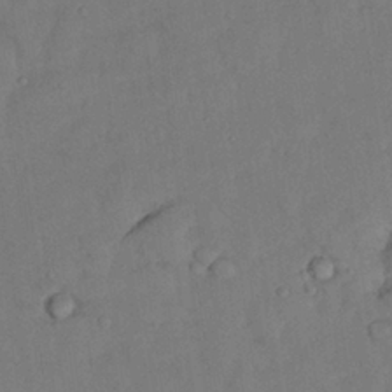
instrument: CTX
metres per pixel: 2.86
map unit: Nhu
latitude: 27.0459
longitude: -72.8191
